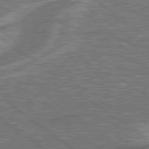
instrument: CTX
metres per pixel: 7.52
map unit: lApd
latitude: 79.4427
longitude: 174.1794
